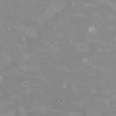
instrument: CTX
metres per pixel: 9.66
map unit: HNhu
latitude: -0.0094
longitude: -3.9717
